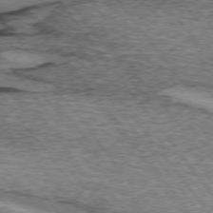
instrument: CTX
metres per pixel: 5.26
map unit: lApd
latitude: 74.2712
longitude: -76.4601
